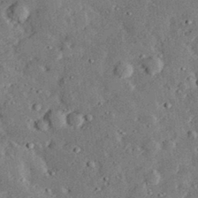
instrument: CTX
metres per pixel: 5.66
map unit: lHvf
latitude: 32.5357
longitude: -83.4426
